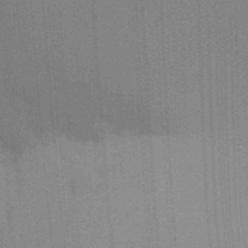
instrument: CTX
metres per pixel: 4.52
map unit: Aa
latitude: 33.1592
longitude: -143.2348
